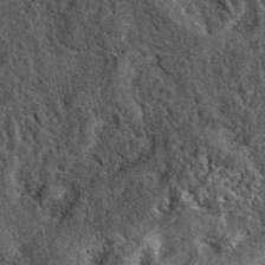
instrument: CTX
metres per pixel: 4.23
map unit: eAb
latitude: 39.0269
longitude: 109.6533
